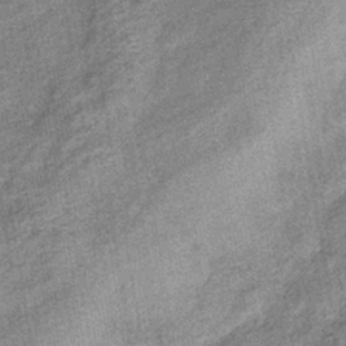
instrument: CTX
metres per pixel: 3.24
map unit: eHb
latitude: -38.6708
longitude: 79.2754
